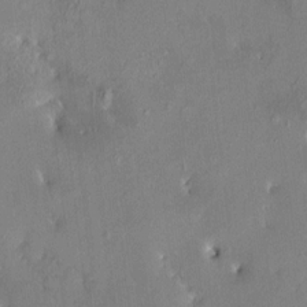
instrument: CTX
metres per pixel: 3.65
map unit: HNhu
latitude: 7.4993
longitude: 4.9541
